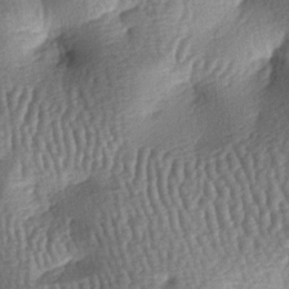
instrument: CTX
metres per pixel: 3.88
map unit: lAa
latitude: -7.2187
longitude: -127.9528
